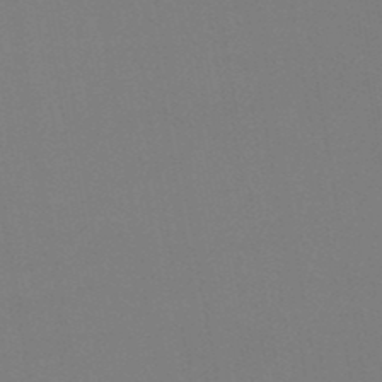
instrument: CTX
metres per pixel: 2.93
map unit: lHb
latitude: -49.4266
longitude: 67.9367
